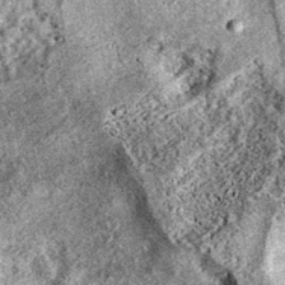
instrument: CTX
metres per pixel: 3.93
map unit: eAb
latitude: 38.7435
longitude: 106.4629
